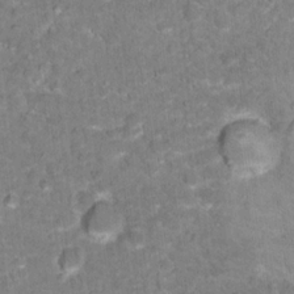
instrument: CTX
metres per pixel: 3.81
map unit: Hto
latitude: 17.3293
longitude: -36.7058
